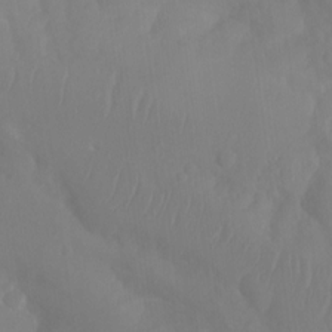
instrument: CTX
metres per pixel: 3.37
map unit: Ht
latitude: -14.9920
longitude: -54.8002
